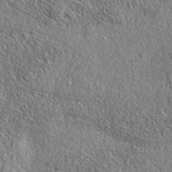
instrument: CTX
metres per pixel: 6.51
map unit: eAb
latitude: 35.6127
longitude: 111.6155
